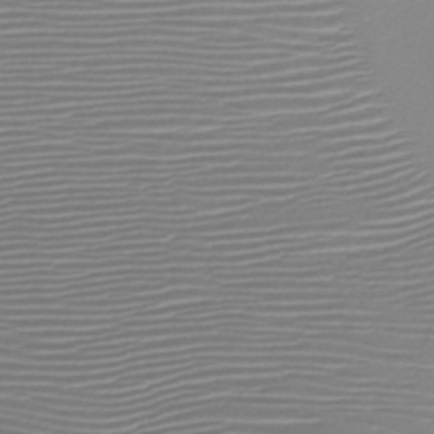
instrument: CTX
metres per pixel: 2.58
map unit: HNb
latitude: -46.7841
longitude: -41.9528
